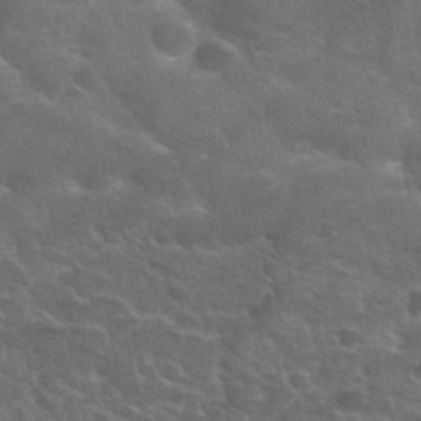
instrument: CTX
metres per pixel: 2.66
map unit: Hto
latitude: 33.8205
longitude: -50.2333
